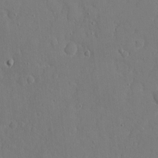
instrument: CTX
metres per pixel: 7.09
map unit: eHh
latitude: 5.9906
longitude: -68.3090
